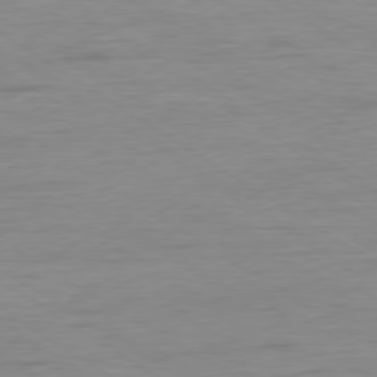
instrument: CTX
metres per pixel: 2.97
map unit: Hpe
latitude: -79.1053
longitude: -21.5371
